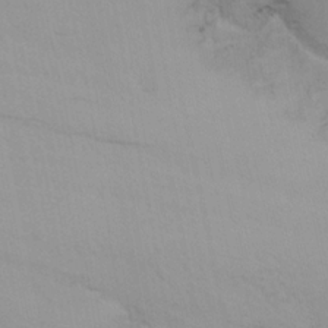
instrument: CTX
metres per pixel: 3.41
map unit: Nhu
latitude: -3.6721
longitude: -70.6868
